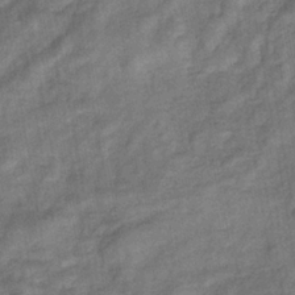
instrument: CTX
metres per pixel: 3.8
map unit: eHb
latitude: -33.4266
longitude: 74.0661
